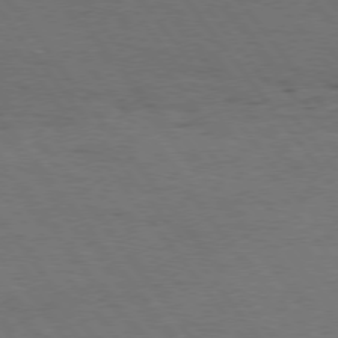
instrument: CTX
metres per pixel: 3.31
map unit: Hpe
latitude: 74.9703
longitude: -141.4804
